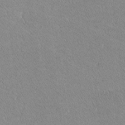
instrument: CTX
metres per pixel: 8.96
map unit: lHvf
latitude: -12.5007
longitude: -104.1767
